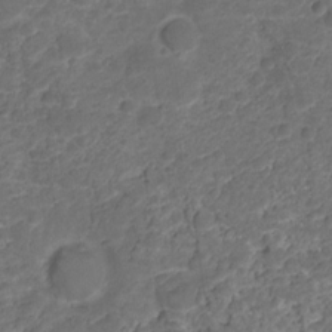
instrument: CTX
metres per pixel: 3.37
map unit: HNhu
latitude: -21.4643
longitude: 85.1242
